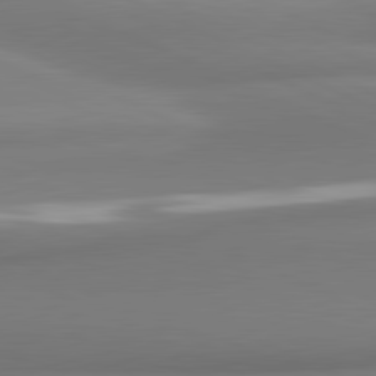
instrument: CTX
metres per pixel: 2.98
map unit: lApd
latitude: 81.7072
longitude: 176.8408
